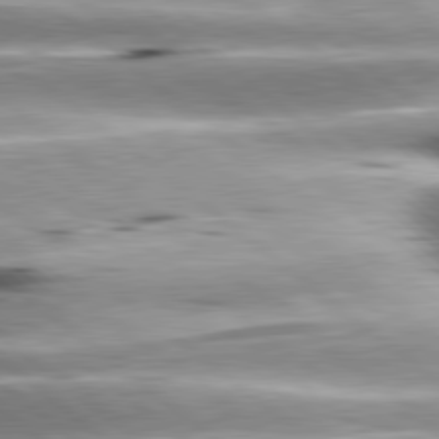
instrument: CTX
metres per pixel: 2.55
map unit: lApd
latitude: 80.4601
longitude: -143.5560
